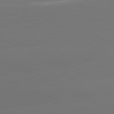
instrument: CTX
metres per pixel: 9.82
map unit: lApd
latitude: 81.6505
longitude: -164.1956
